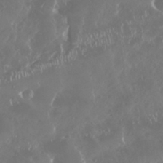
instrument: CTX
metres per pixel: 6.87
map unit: Nhu
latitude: 29.4048
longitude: -59.0459
